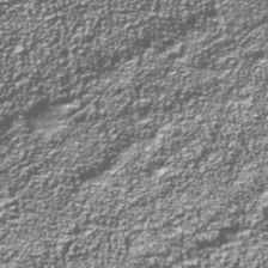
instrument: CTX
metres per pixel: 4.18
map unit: Nhu
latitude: -39.0109
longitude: -83.9906
